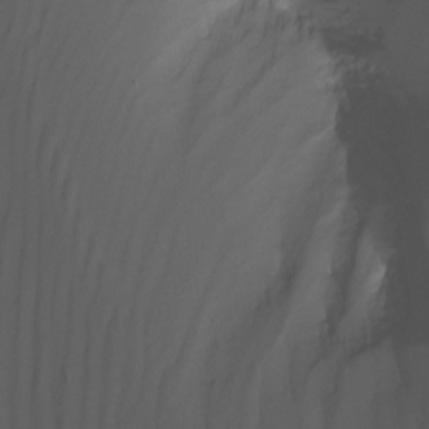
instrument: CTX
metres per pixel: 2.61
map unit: Nhu
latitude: -8.2739
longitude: -79.3671
